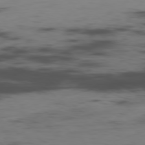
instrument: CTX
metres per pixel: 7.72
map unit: Hpe
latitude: -78.8597
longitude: 15.2754
